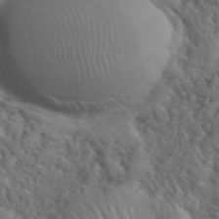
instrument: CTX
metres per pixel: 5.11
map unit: eHh
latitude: 39.9150
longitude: -55.7638
